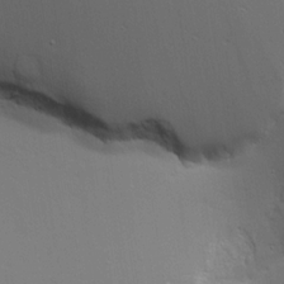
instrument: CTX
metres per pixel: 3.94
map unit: Aa
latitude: 18.3278
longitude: -125.3481
